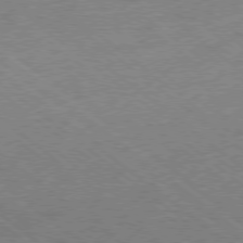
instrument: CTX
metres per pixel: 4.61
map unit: Hpe
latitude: -78.9163
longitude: -15.8017
